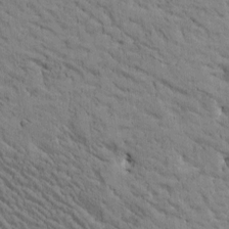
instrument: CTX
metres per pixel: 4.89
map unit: Htu
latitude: -2.3684
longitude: 175.1242
